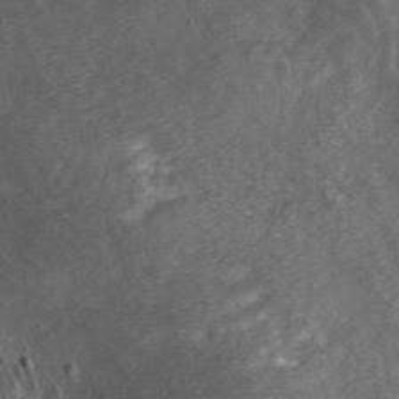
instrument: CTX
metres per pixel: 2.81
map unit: ANa
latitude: 42.9514
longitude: 24.0850
